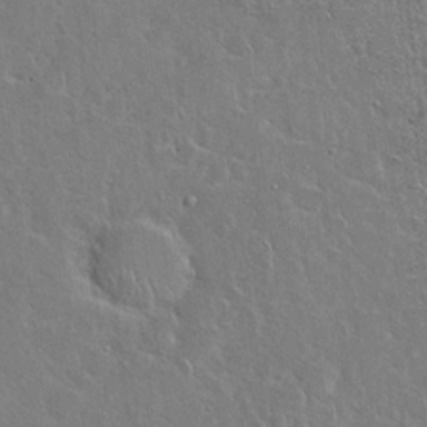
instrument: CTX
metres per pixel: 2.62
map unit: Hto
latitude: 19.4048
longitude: -49.3104
